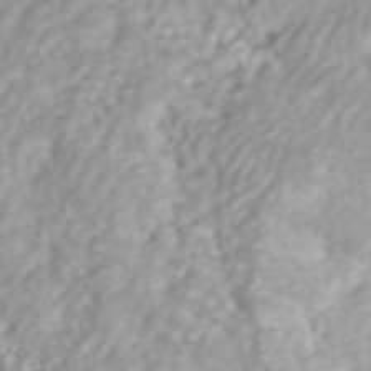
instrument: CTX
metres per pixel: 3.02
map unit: ANa
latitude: 42.2901
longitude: 34.5763
